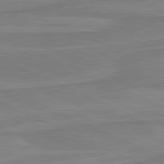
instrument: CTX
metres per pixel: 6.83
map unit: lApd
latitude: 81.2726
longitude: 169.2753
